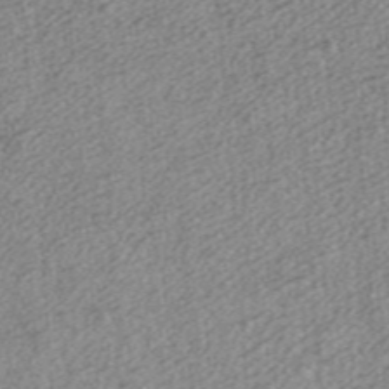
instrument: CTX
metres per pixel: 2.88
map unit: ANa
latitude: 36.5168
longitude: 14.9731
